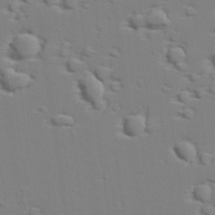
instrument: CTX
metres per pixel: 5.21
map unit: lAvf
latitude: 28.4790
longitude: -109.6505
